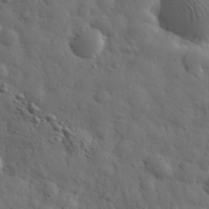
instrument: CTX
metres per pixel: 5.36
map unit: eHh
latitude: 30.5924
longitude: -69.2915
